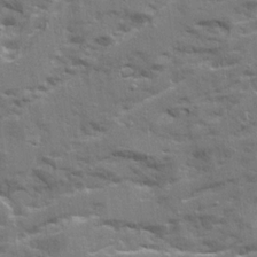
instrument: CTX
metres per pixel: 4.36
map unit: Ave
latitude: 20.9703
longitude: -130.1200
